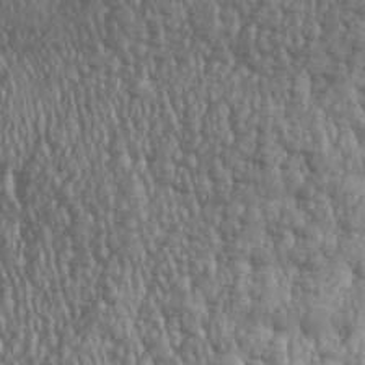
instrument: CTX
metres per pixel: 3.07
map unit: Aa
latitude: 29.7638
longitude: -137.8395
